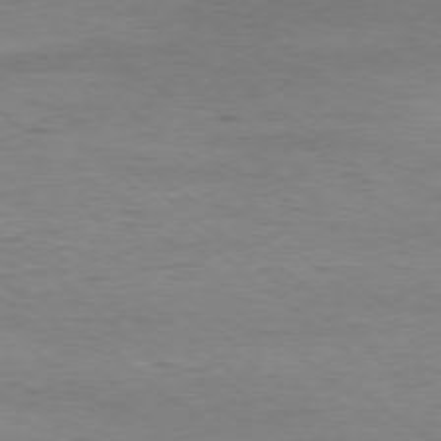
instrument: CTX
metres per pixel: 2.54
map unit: Ap
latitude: -77.9745
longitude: -92.4979
